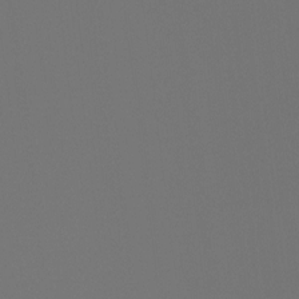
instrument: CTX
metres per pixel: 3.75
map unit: Hto
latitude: -7.8611
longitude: -51.6316
